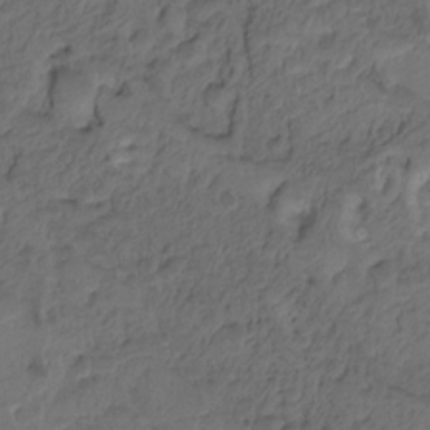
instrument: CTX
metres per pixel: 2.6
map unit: Hto
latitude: -7.9745
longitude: -44.7813
